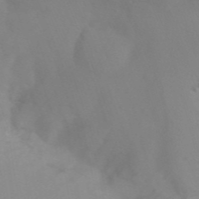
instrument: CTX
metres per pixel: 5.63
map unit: Ht
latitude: -15.1809
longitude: -55.9150
